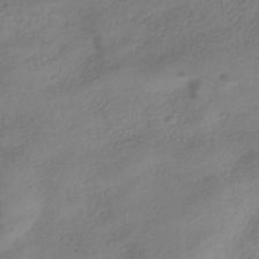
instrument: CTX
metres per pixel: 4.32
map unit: HNhu
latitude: -40.1228
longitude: 97.9556
